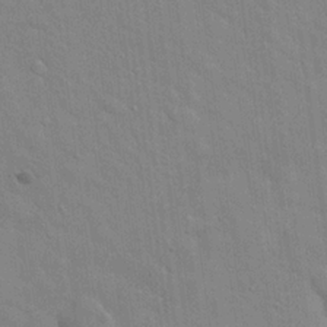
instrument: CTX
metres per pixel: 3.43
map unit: Hto
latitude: 20.4412
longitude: -54.2333
